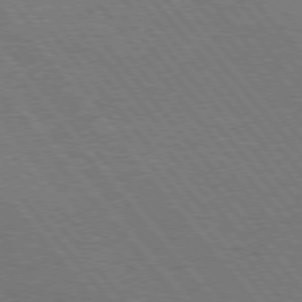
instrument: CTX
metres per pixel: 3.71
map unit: lApd
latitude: 75.9150
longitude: -83.6693
